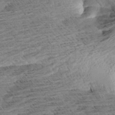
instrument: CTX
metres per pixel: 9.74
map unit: Aa
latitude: 8.1200
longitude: -138.7246
